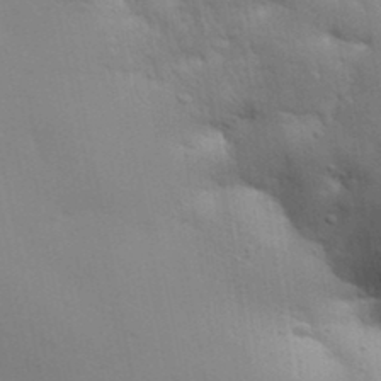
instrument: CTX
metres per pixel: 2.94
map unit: Aa
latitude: 32.8002
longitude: -145.2159
